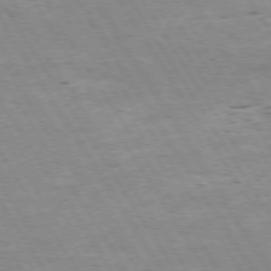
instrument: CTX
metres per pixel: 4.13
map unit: Hpe
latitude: 73.2915
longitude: -143.5182
